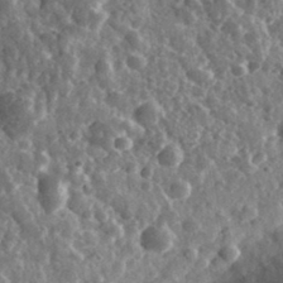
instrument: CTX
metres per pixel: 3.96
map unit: eHh
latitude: 34.8191
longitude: -79.4238
